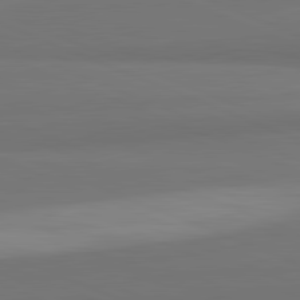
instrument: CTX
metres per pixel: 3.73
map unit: lApd
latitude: 82.1955
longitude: 177.7856
